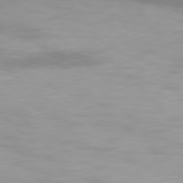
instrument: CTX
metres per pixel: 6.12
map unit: Hpe
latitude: 77.4993
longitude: -167.2726
